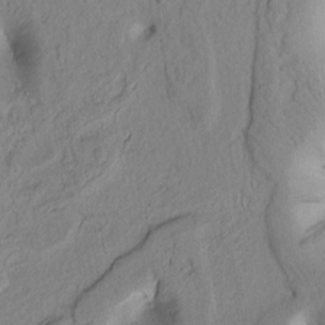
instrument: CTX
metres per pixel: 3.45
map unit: Htu
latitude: 1.6505
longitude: 175.8044
